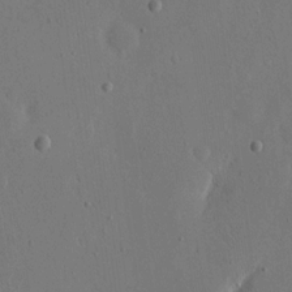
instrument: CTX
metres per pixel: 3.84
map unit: eHh
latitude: 16.2900
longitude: -70.1389
